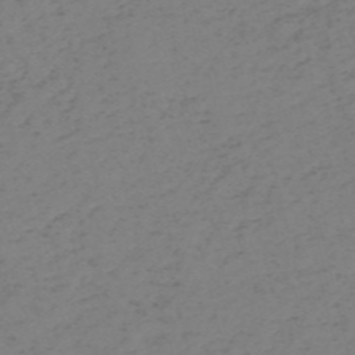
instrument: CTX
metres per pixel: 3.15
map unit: HNb
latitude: -54.9353
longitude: -46.8947
